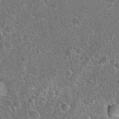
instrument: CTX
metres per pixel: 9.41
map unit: Hto
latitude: 23.6694
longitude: -48.0444
